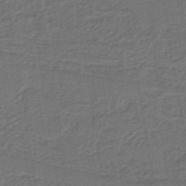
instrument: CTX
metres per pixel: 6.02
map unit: lHb
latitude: -39.2565
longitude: 55.0109
